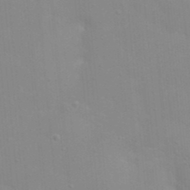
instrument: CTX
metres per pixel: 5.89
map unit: eHh
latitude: 20.6113
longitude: -64.2522
